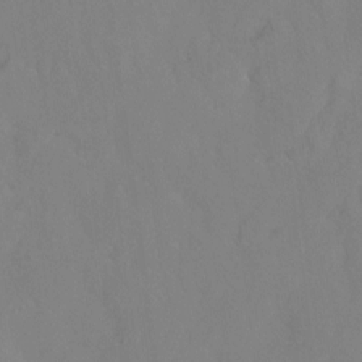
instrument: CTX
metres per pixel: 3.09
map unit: Hto
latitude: -13.9745
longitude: -43.2537
